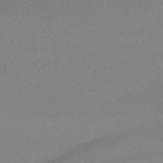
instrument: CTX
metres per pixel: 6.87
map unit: HNhu
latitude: -42.0283
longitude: 95.3698
